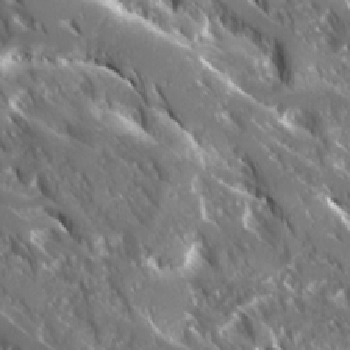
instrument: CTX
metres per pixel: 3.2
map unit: Ave
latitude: 17.2537
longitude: -130.3657
